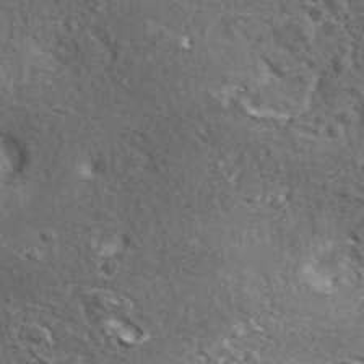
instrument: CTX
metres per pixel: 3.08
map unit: lHvf
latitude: 37.3671
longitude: -88.1578
